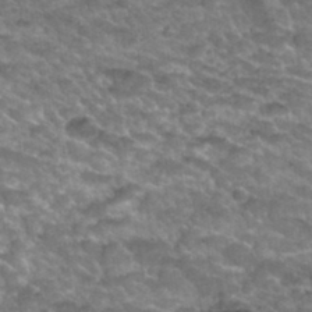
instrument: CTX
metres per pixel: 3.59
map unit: Hto
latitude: 33.4426
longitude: -48.8569
